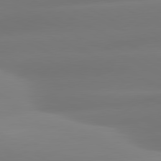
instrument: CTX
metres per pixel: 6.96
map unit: lApd
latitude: 80.8191
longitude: -160.0822
